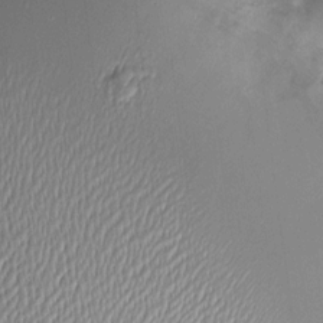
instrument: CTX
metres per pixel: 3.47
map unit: HNhu
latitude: 6.7624
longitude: 8.3495
